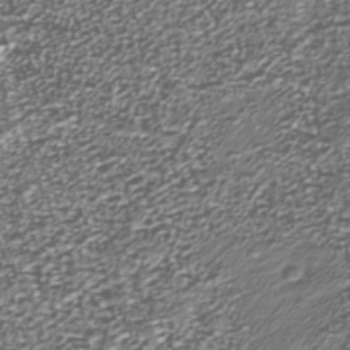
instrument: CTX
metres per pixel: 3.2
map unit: Nhu
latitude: -39.2943
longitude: -81.9339
